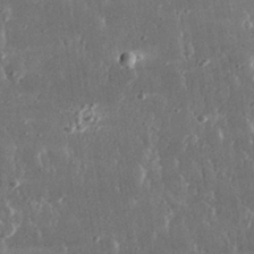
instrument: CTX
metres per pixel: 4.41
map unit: lHvf
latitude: 31.2537
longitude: -91.5371
